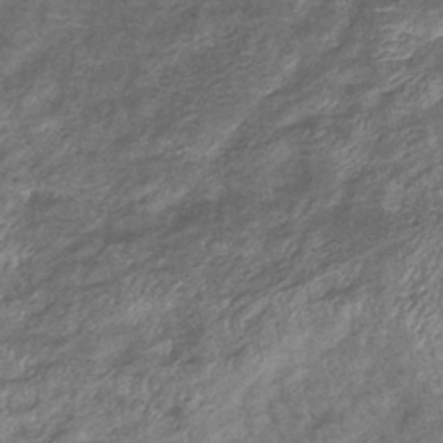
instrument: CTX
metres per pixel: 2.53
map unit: eHb
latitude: -38.6330
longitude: 76.3873
